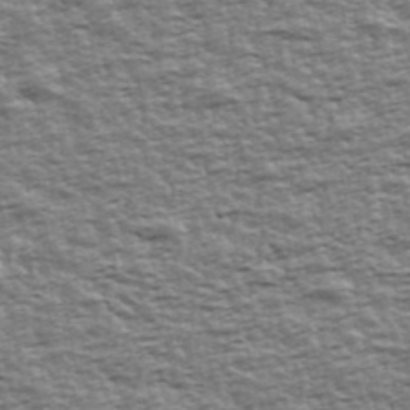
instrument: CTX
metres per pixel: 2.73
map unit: Ave
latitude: 42.7624
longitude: -113.1970
